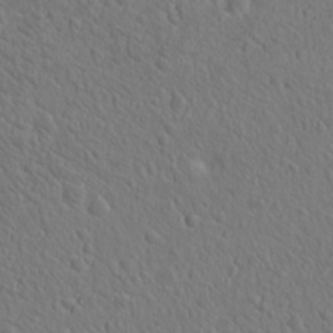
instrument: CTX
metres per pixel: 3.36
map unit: eHh
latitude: 16.7435
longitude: -73.3671
